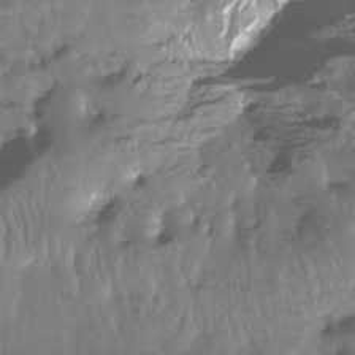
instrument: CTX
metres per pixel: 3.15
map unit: Ht
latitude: -15.5777
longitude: -43.8206
